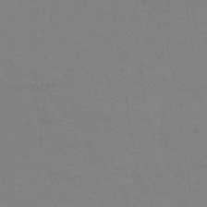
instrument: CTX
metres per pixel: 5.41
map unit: eHb
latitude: -44.0850
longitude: 86.3495
